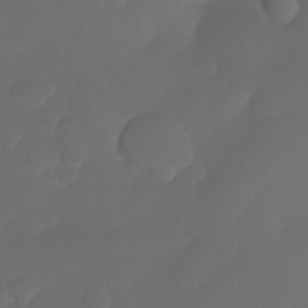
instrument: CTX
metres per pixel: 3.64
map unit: Nhe
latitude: -34.2173
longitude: -145.2726
